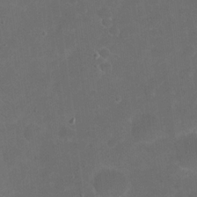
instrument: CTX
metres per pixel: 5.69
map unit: eHh
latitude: 20.0633
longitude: -64.7624
